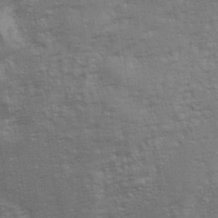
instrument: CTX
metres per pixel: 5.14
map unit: eHh
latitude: 34.5356
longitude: -133.0081
